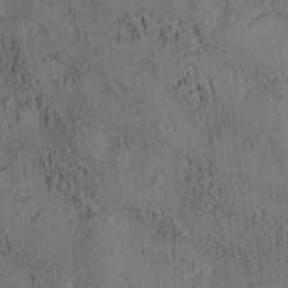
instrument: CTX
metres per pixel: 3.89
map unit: lAa
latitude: 6.7246
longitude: -114.8380
